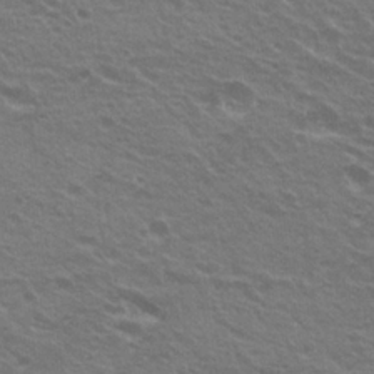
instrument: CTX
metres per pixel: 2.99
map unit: Hto
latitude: 23.0647
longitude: -31.0837
